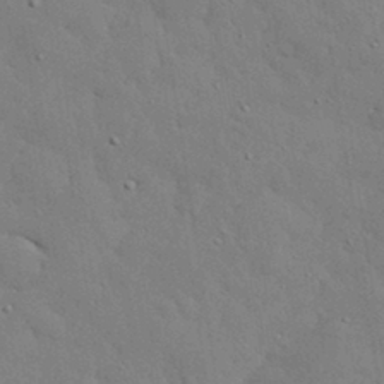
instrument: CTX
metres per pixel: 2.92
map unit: eHh
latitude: 30.4790
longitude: -83.1592
